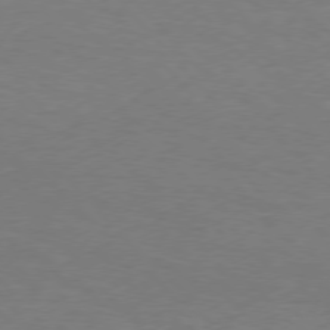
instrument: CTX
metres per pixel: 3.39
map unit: Hpe
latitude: 75.8772
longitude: -140.4034
